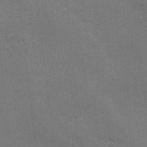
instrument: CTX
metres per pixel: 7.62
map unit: Ave
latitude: -7.8611
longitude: -121.1592
